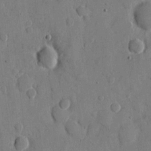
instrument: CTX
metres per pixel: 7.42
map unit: eHh
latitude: 9.5182
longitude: -67.3670
